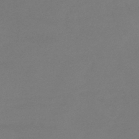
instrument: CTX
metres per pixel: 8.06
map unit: HNb
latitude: -44.6519
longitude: -45.5938
